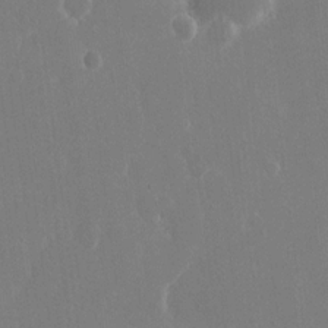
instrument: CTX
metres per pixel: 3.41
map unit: eHh
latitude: 14.8380
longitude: -71.6883
